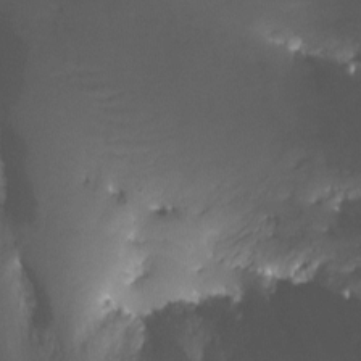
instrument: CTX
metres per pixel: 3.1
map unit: Nhu
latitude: -12.0283
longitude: -49.4048
